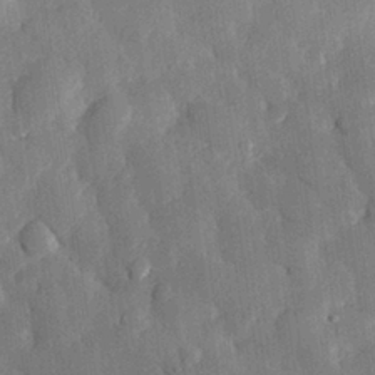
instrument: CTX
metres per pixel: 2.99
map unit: eHh
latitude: 28.8758
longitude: -79.6883
